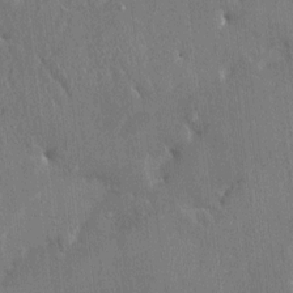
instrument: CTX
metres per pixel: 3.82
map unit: HNhu
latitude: 4.2145
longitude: 6.7085
